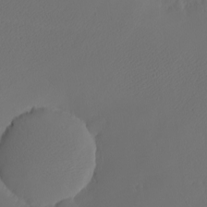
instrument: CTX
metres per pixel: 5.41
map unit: eHh
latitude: -7.7666
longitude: -69.7449
